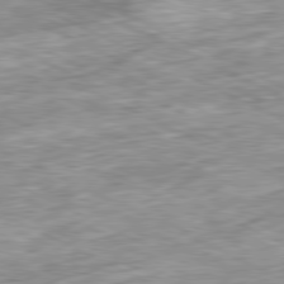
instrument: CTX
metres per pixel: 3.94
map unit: Ap
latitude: -81.2376
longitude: -88.2901
